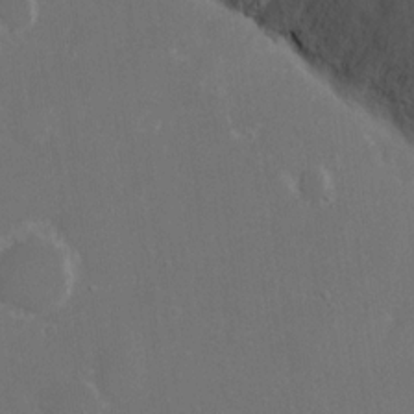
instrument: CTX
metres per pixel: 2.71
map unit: eHh
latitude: 15.5372
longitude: -71.8394
